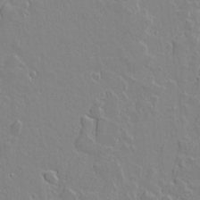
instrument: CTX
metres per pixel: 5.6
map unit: lAvf
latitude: 16.2145
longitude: -128.5546
